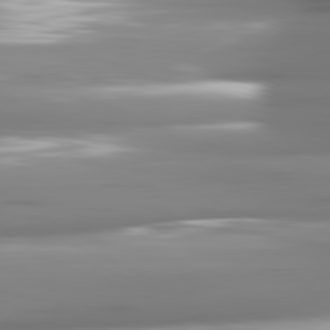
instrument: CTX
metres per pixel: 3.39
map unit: lApd
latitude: 81.5560
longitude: -142.8947
